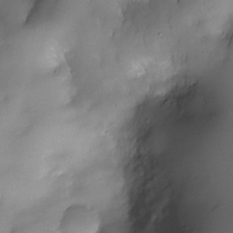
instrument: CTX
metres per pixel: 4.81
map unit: Nhe
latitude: -30.8597
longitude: -140.4601
